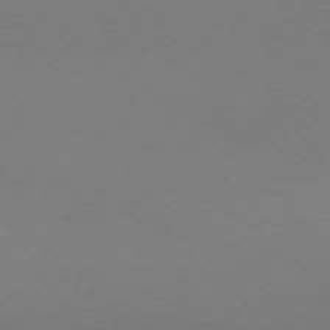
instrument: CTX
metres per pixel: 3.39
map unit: Ap
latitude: -74.0850
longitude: -72.0444
